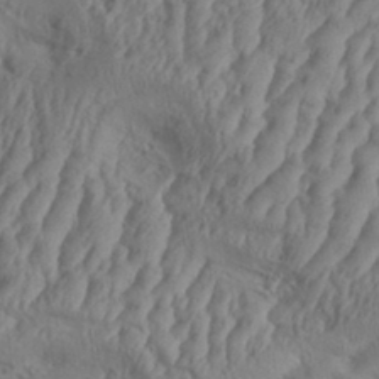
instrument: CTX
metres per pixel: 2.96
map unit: Aa
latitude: 34.4223
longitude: -136.4979
